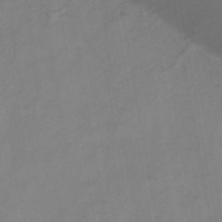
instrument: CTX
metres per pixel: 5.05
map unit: HNb
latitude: -45.1053
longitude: -38.7435
